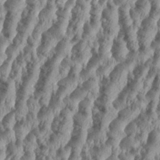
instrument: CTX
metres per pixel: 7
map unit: Aa
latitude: 34.4979
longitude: -136.7435
